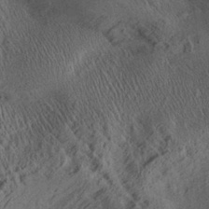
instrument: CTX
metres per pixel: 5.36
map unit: Aa
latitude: 29.0458
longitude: -136.8002
